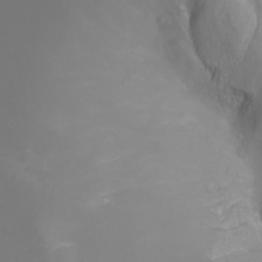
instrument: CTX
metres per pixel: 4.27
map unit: Nhu
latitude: -8.1606
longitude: -82.7435
